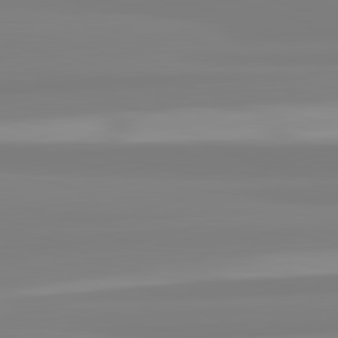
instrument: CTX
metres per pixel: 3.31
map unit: lApd
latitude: 82.4978
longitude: 174.4251
